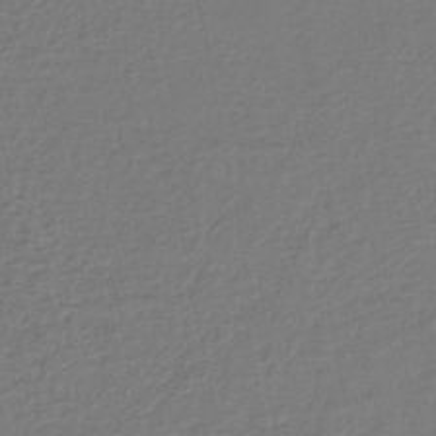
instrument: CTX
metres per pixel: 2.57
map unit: lHb
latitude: -41.7289
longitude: 76.3873
